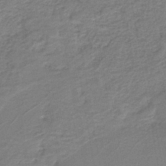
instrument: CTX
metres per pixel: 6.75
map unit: lHb
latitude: -40.4818
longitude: 53.3320
